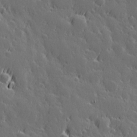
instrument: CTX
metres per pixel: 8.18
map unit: Hve
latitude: 26.7246
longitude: 144.8030
